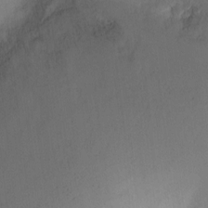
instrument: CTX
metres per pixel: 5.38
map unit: Ht
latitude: -9.8233
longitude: -28.4412
